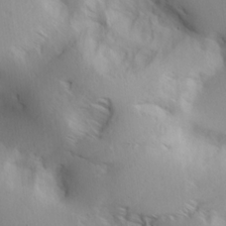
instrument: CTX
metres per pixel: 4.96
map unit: lAa
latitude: 20.1578
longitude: -138.3089
